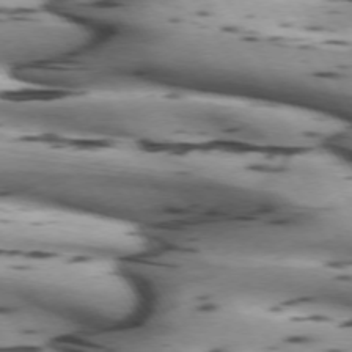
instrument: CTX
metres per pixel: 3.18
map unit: lApd
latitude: 72.0822
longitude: -52.4601
